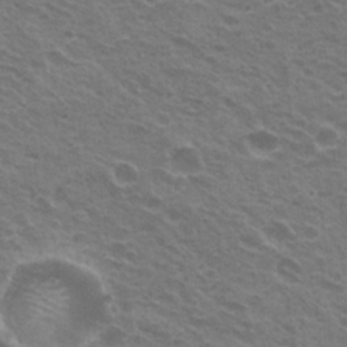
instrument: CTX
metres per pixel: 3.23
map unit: Nhu
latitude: 21.4049
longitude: -31.1404
